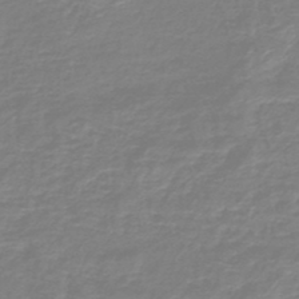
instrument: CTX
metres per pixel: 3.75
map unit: HNb
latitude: -46.3306
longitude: 52.5195
